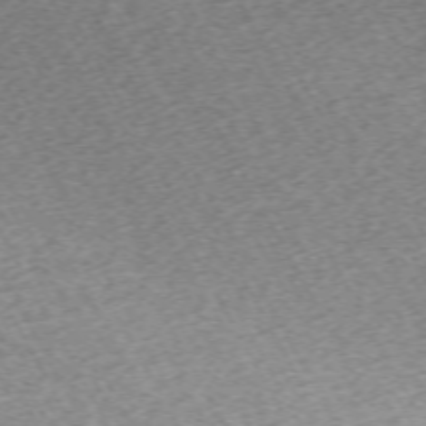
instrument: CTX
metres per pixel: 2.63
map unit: Hpe
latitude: -70.5574
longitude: 13.6155
